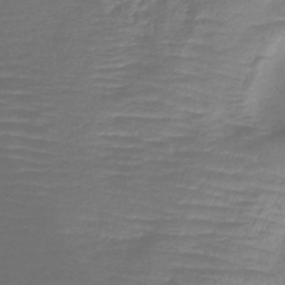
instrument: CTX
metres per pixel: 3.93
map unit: eHb
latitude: -42.5951
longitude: 81.9556
